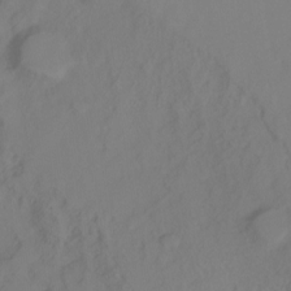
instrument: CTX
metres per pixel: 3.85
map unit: Ht
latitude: -14.9920
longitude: -42.8569
